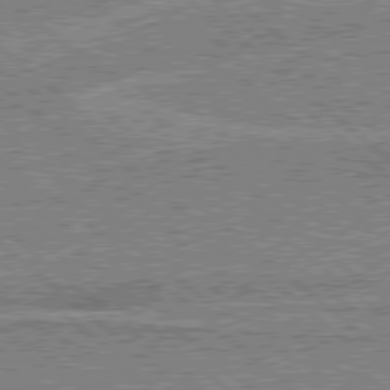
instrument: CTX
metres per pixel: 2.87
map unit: Hpe
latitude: 78.3090
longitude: -159.9717
